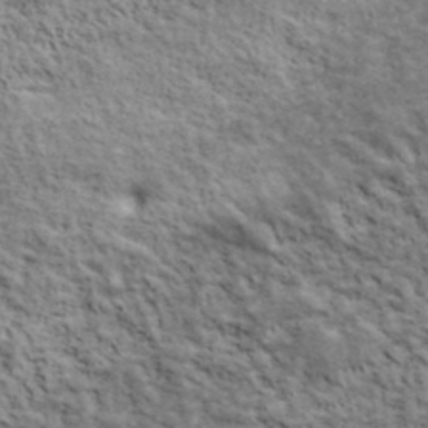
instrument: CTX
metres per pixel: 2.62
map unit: lHvf
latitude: 38.7624
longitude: -88.6680
